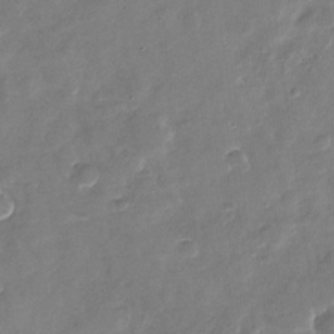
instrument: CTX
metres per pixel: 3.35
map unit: Nhu
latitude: -27.6532
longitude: -78.1389
